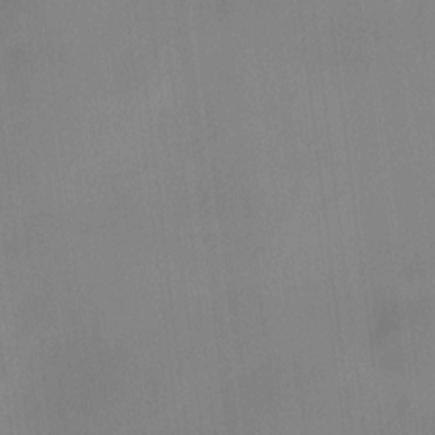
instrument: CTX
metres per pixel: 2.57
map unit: HNhu
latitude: 8.1011
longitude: 8.0850
